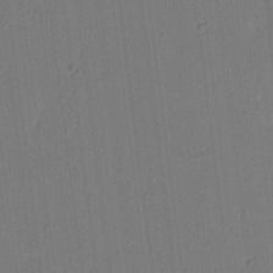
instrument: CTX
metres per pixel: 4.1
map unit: lAa
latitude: 13.1970
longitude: -107.2915
